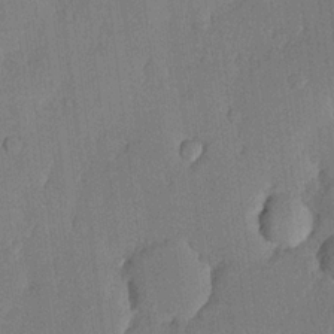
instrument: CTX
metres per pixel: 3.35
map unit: lHvf
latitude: 20.5357
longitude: 144.6330
